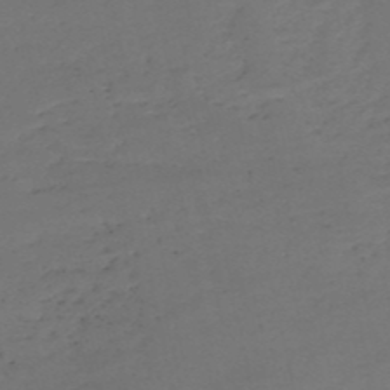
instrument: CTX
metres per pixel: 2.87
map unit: eHh
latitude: -52.4440
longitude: -25.1403
